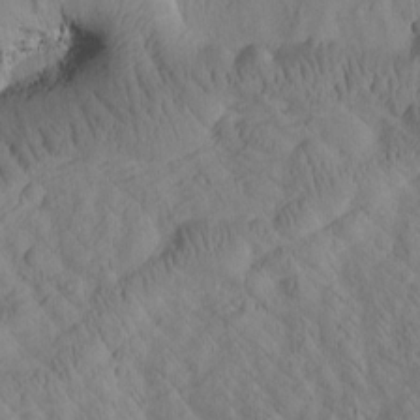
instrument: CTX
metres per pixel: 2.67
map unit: Htu
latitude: 1.5749
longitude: 176.1228
